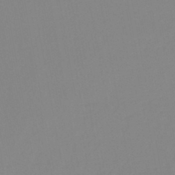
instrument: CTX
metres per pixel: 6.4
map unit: lHb
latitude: -45.0864
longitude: 56.3306
